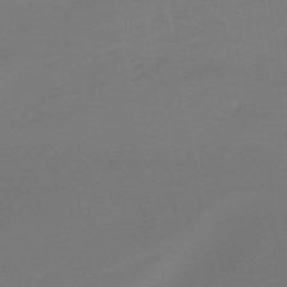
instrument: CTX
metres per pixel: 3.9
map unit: lHb
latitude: -49.2754
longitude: 78.7652
